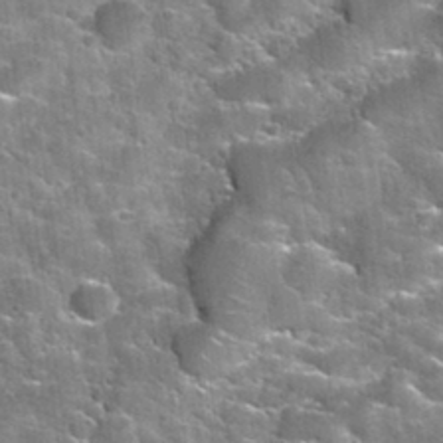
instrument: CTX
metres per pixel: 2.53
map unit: Nhu
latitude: 32.4412
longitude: -52.2522
